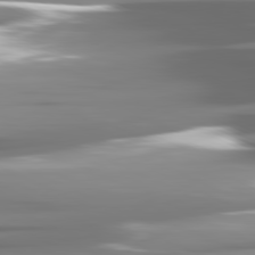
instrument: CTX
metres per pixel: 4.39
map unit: lApd
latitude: 81.5749
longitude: -140.8380
